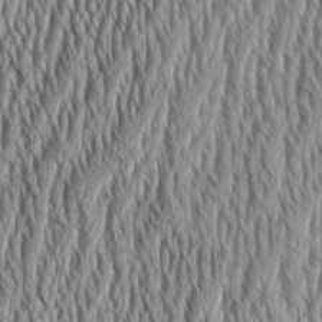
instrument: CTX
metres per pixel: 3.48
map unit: Aa
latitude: 9.2159
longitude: -129.5182
